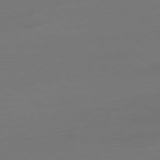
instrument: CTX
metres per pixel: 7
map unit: Ap
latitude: -79.2942
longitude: -65.0836
